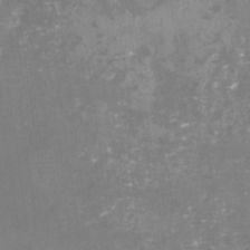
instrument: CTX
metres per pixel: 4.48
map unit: Nhu
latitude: -29.2565
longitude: -64.2334
